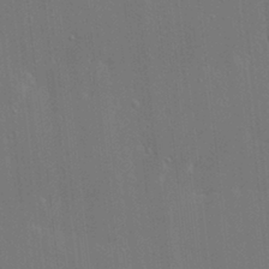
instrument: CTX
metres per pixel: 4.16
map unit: Ave
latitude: 17.9717
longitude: -139.3293
